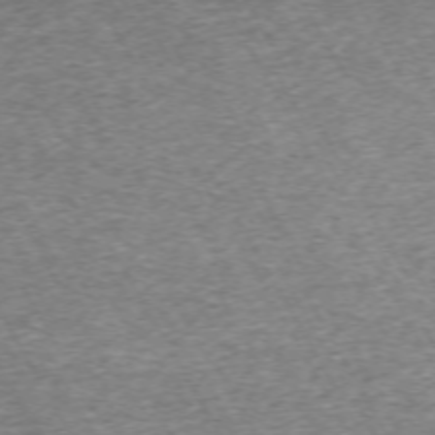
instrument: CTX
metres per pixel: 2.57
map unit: Hpe
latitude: -71.1998
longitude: 13.5777
